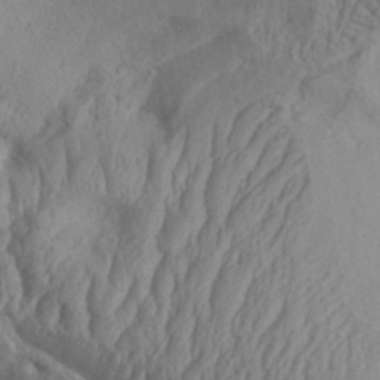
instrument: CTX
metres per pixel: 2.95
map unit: Aa
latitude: 33.7072
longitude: -136.4412
